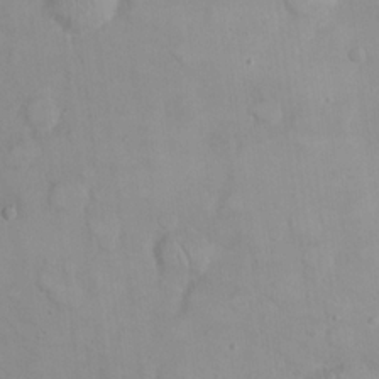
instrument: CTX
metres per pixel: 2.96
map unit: eHh
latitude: 22.4412
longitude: -59.7639
